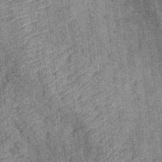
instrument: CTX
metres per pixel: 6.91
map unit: Ht
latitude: 8.8758
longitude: -37.8583
